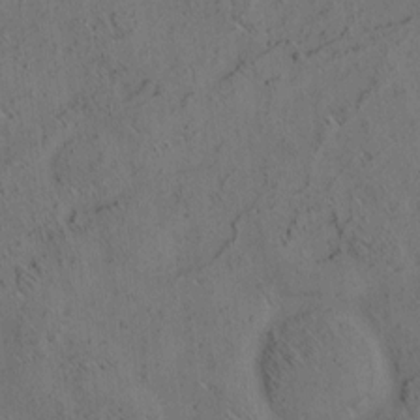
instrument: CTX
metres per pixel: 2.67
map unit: eHh
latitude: 3.7449
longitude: -78.7813
